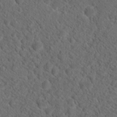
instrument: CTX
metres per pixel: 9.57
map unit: Hto
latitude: 19.4048
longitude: -39.6127
